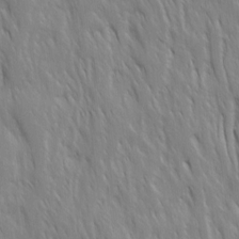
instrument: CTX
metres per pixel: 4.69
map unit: Ave
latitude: 15.3860
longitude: -133.0647
